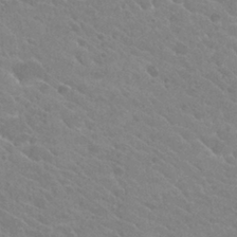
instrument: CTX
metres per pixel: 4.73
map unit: Hto
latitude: 26.6491
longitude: -35.9717
